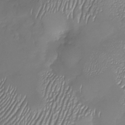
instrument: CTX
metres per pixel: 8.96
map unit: Nhu
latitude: -27.2564
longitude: -58.7435
